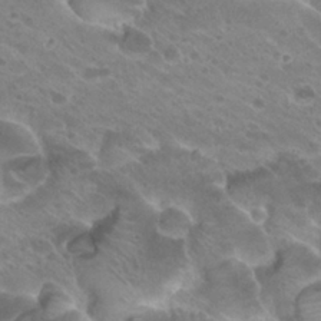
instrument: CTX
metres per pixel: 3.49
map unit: Hto
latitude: 26.8380
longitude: -35.5371
